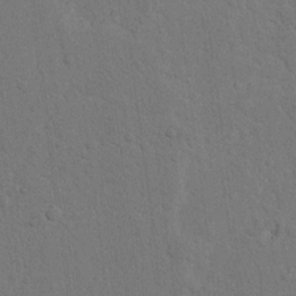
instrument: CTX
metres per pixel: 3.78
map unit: Nhu
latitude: 20.1956
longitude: -76.4790
